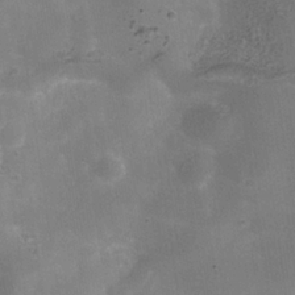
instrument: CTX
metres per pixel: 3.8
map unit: Hve
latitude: -31.9367
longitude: 93.8989
